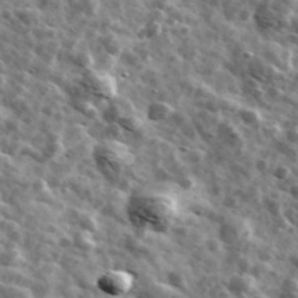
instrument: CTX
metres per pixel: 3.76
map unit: Ave
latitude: 42.0255
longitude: -107.4049
